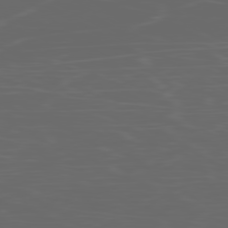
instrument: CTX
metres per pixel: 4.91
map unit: Ap
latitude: -80.0850
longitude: -71.1025
